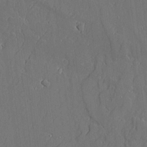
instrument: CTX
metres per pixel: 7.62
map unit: Aa
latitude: 10.0822
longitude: -129.7638
